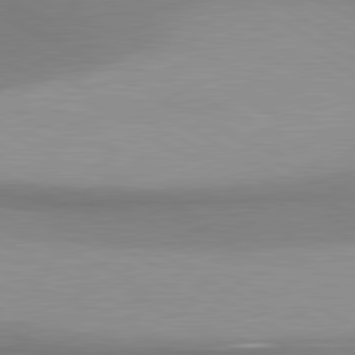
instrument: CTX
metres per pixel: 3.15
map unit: lApd
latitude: 80.8758
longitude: 158.3495
